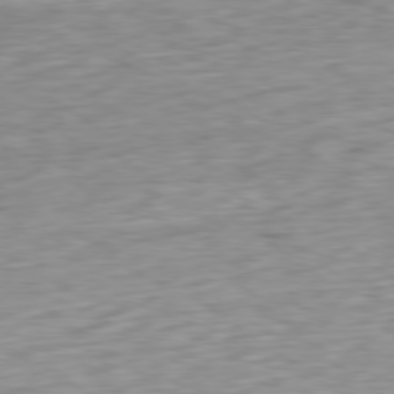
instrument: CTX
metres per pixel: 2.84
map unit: Ap
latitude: -79.9367
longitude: -69.6883
